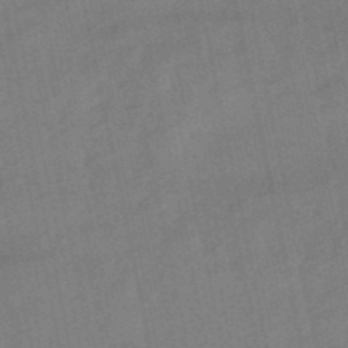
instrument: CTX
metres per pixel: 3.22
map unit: lHb
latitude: -49.7856
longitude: 80.5574
